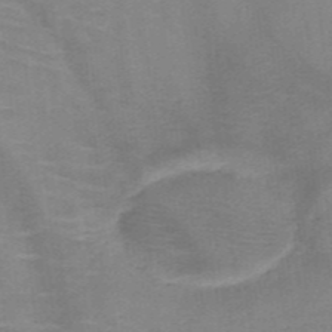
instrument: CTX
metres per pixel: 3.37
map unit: HNb
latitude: -47.1998
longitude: -45.6883
